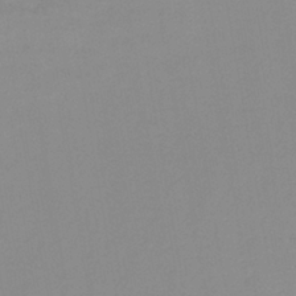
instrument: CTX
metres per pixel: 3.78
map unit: HNb
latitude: -35.3699
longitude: 51.7855
